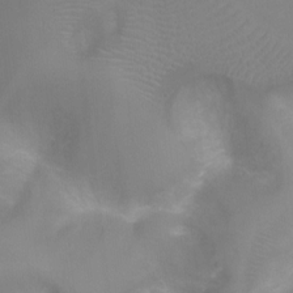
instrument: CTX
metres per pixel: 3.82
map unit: Ht
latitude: -4.6518
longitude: -28.5168
